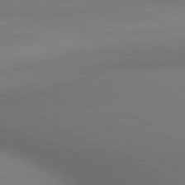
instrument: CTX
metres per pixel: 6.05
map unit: lApd
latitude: 80.6301
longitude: 133.9745
